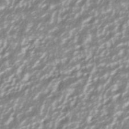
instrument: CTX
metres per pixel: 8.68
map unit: ANa
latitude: -40.4251
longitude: 102.7085
